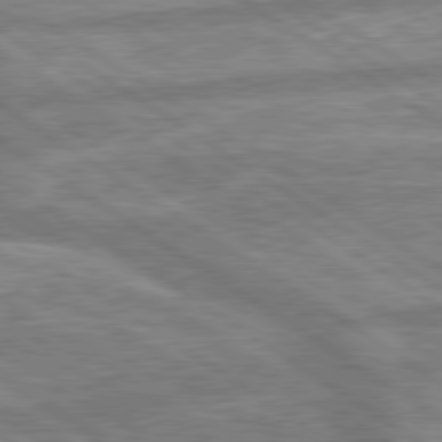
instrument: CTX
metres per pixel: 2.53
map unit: lApd
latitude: 79.6883
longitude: -169.9150
